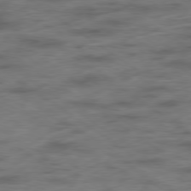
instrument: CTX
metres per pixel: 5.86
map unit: Hpe
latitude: -79.2942
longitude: -22.1011
